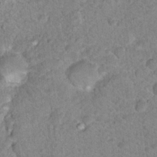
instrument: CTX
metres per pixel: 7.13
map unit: Nhu
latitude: 17.2726
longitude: -31.4427
